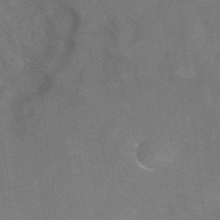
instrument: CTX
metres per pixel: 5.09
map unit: Hve
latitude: -31.7477
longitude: 95.5399
